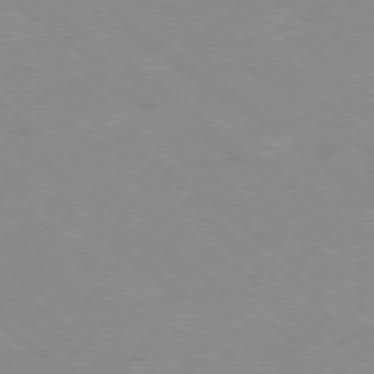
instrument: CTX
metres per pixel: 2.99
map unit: Ap
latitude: -79.5399
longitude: -73.7828
